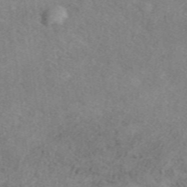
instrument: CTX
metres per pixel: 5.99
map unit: eAb
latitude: 40.6112
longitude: 109.7478
